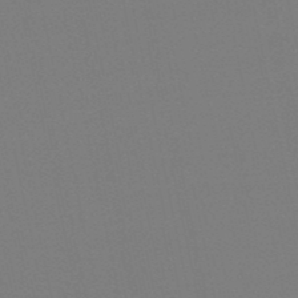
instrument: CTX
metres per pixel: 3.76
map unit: eHb
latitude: -49.8045
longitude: 77.5588
